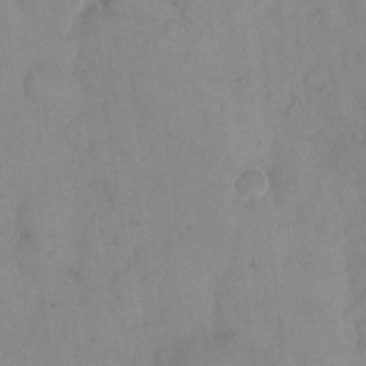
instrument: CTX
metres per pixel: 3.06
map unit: eHh
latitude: 18.4979
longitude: -64.6301
